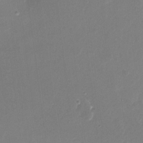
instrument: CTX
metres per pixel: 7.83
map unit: Nhu
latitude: -11.0298
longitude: -37.1970
